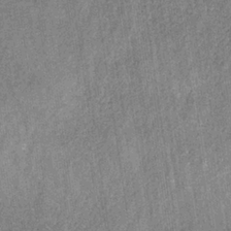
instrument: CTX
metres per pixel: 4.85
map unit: HNb
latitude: -32.6708
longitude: 57.9745
